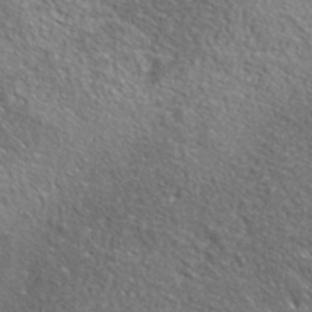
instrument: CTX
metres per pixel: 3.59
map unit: ANa
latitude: 40.1199
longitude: -90.8002
